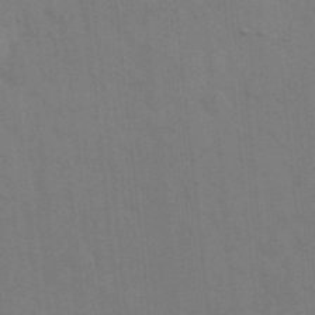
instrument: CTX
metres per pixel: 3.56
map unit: eHh
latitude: 19.3103
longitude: -64.0633
